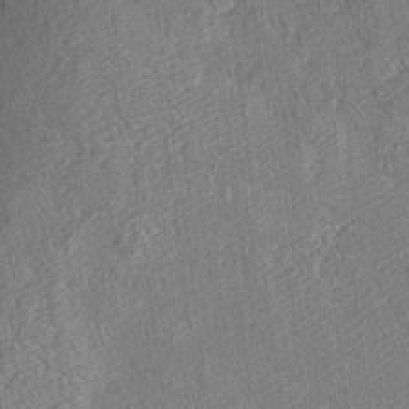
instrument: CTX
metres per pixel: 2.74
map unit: Htu
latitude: -7.0486
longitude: 155.9367
